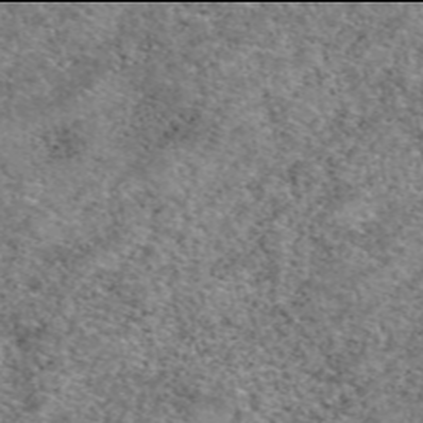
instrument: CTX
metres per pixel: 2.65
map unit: eAb
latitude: 49.9906
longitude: 108.7085
